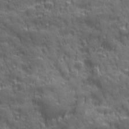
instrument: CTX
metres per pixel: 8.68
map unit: Ave
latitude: 19.7260
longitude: -132.6113
